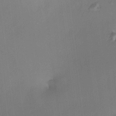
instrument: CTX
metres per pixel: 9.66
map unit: HNhu
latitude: 8.3090
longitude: 8.1039
